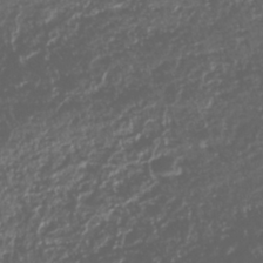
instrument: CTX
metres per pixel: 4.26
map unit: HNhu
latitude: -40.6896
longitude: 101.7855
